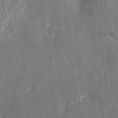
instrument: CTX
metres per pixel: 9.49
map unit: eHh
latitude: 7.9906
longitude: -67.9150
